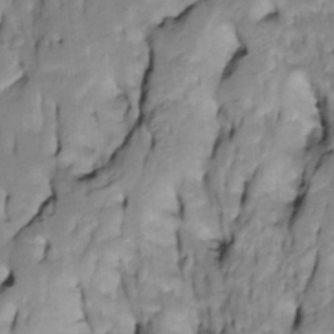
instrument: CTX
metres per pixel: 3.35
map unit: Htu
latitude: -4.8030
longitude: 150.5762
